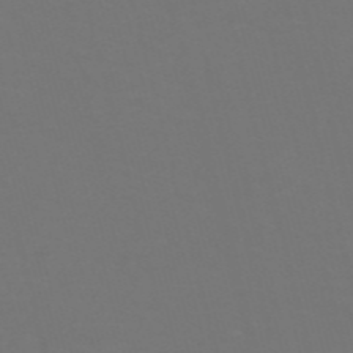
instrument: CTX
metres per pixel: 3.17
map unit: Nve
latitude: -57.2565
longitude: 52.3117
